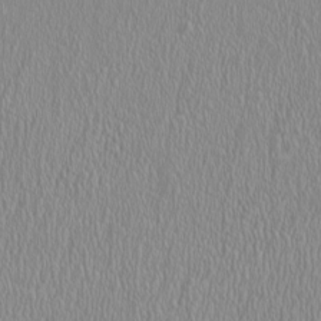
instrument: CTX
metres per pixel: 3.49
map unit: HNhu
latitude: -1.1243
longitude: 1.9179
